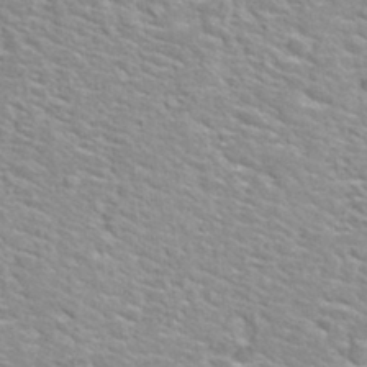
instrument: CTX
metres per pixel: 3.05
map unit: Hto
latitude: 30.3090
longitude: -49.0081
